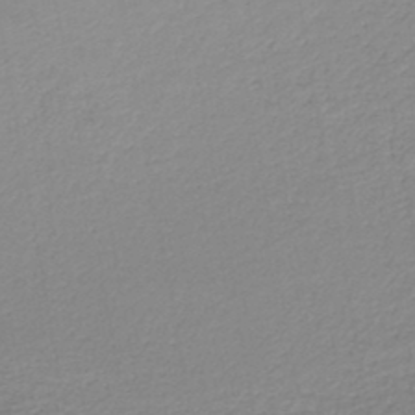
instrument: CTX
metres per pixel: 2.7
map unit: HNb
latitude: -45.2943
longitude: -42.8191
